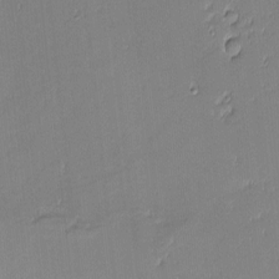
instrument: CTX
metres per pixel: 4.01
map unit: eHh
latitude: -3.1809
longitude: -82.3656
